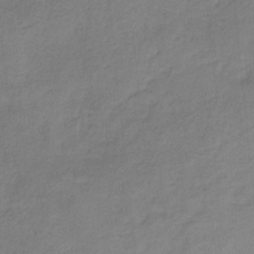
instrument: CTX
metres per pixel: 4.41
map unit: HNb
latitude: -31.7855
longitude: 58.5384
